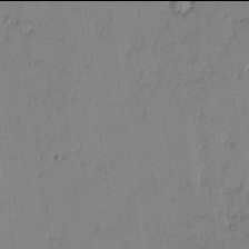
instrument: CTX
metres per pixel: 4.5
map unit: lAvf
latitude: -2.0094
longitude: -105.9150
